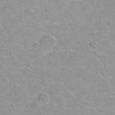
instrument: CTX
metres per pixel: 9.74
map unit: Hto
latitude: 2.5923
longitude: -32.7246
